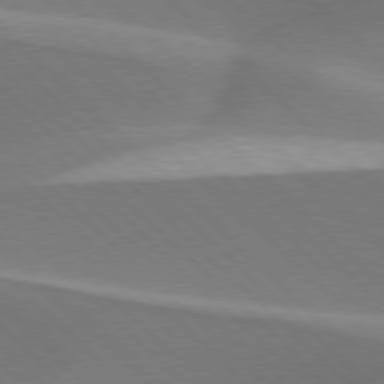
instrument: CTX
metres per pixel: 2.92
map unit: lApd
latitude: 77.1781
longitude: -51.7260
